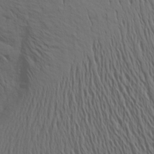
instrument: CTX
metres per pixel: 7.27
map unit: Aa
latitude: 17.4049
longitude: -144.7057
